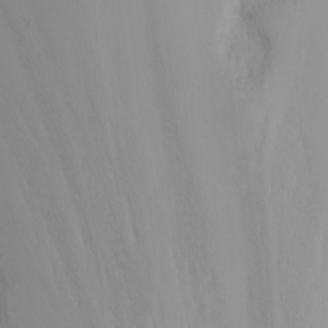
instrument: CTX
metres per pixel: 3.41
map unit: Nhu
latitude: -6.1983
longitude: -67.6882
